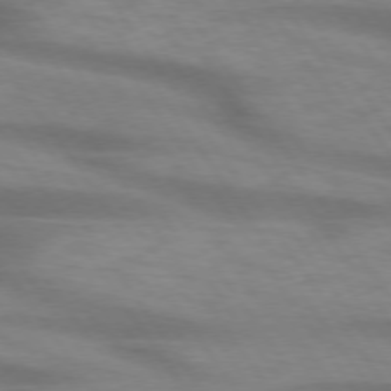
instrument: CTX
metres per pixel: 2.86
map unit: lApd
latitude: 74.5546
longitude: -59.0459
